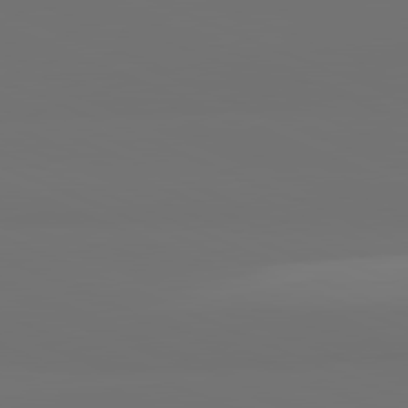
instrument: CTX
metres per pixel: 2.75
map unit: lApd
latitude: 81.8961
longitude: 155.6344
